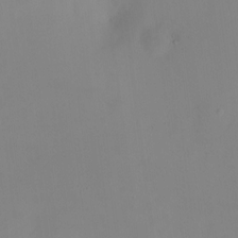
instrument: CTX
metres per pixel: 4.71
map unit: HNhu
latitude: 8.2523
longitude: 12.3684
